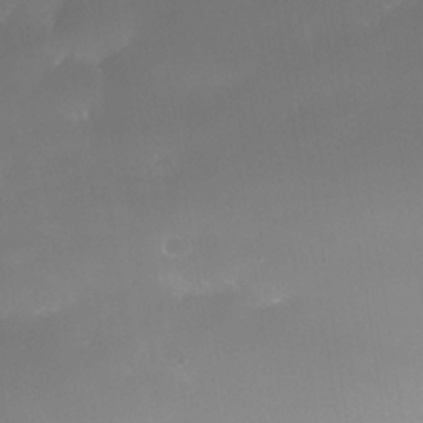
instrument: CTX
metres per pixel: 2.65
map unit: Nhe
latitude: -34.9542
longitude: -145.4615
